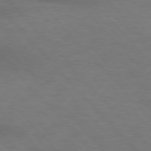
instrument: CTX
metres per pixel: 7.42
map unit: lApd
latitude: 76.4979
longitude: -59.0836
